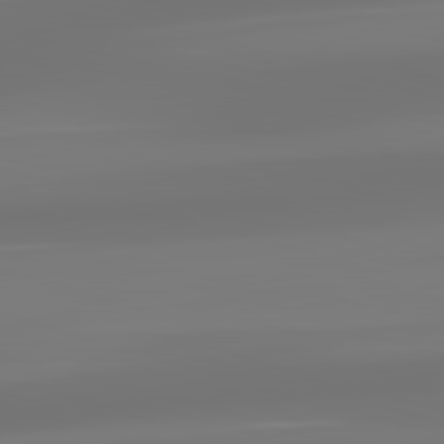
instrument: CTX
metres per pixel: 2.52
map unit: lApd
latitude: 83.2348
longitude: -130.8758
